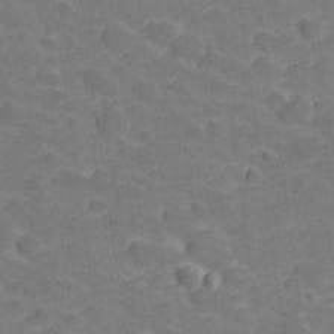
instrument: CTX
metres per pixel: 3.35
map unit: Hve
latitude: -27.6532
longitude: 91.8990
